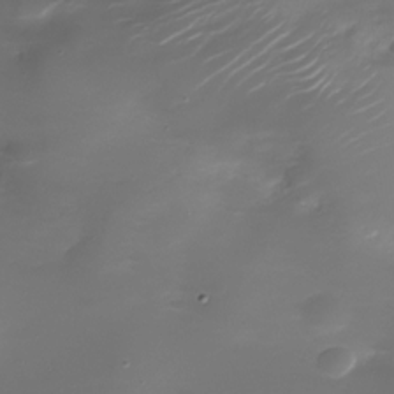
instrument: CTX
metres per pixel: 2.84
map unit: Nhu
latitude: -28.4440
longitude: -67.4993
